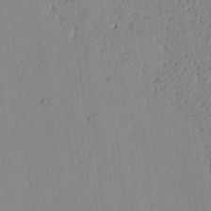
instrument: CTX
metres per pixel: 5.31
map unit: lAvf
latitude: 7.1970
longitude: 168.0850
